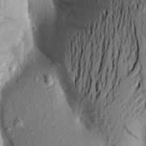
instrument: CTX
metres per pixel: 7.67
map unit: Aa
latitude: 19.0269
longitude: -148.7813
